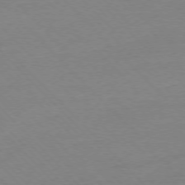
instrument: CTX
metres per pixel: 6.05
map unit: Ap
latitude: -76.6518
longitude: -92.4223
